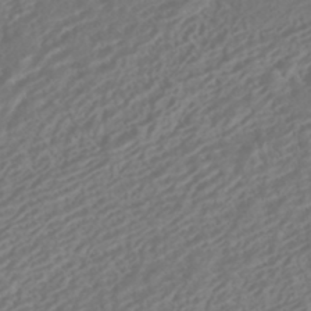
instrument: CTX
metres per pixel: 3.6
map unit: HNhu
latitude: -42.2739
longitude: 106.7652
